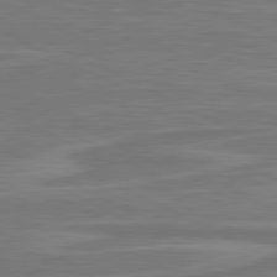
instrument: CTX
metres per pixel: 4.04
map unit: lApd
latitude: 81.0269
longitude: -174.7246
